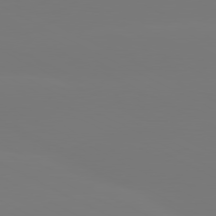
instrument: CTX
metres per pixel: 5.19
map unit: lApd
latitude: 80.5546
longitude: -148.6491
